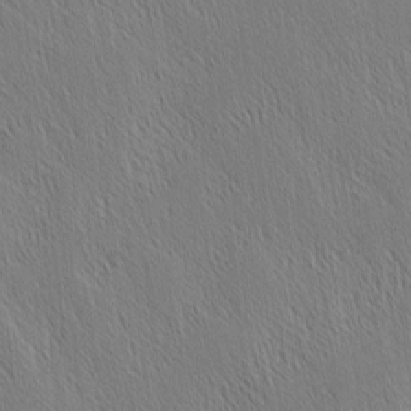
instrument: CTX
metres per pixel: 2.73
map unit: Nhu
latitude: -3.9367
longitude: -151.0836
